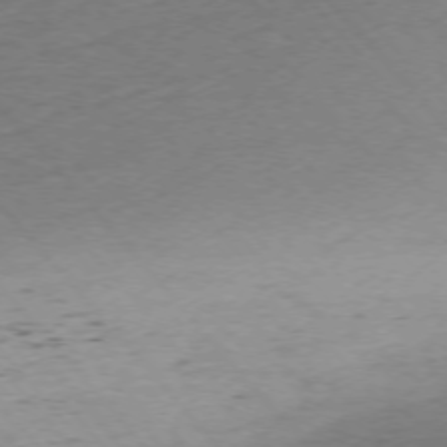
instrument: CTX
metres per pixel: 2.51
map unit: Ap
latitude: -75.7667
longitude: -80.8380
